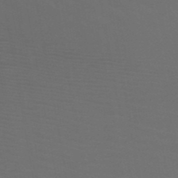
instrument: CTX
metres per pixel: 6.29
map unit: HNb
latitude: -49.9745
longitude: -45.9339
